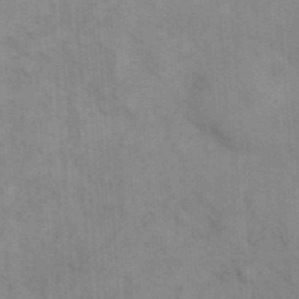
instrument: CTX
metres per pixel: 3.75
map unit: eHh
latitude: 17.9339
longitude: -63.8962
